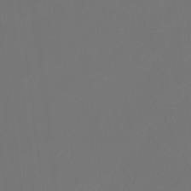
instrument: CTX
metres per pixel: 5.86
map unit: Htu
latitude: -13.6722
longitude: -48.5357
